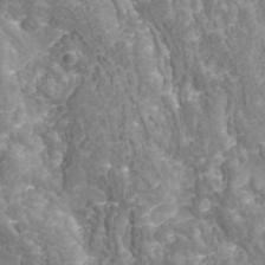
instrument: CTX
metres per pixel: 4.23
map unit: Nhu
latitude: -39.0109
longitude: -85.1214
